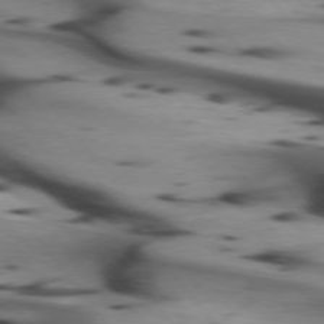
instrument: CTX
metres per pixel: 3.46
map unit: lApd
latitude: 74.8569
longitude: -65.7639
